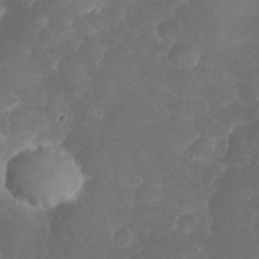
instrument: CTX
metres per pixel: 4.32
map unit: eHh
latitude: 32.2334
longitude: -63.5749
